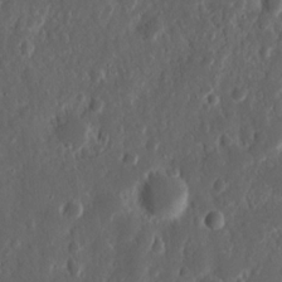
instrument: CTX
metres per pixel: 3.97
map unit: Nhu
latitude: 14.0255
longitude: -73.3104
